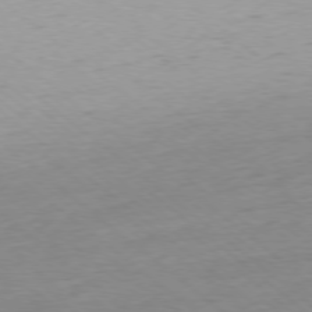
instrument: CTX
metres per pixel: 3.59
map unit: Ap
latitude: -78.0472
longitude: -95.8206
